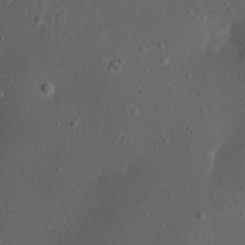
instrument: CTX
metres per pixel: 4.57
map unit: Nhu
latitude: 22.5924
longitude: -71.1781
